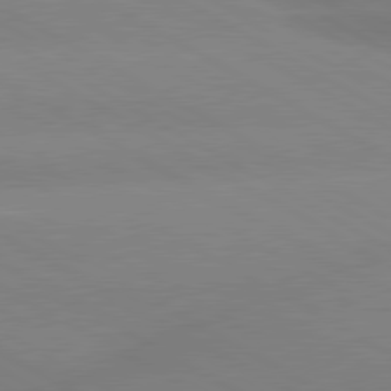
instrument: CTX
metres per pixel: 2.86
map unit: lApd
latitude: 80.3845
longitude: -147.0459
